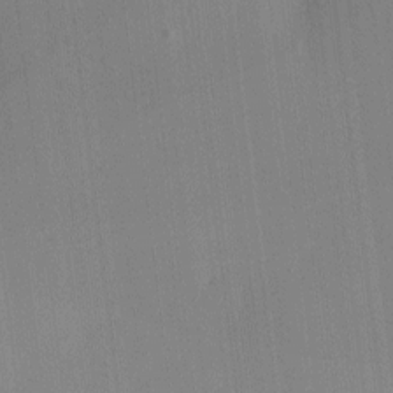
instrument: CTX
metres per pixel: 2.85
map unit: eHh
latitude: -3.8422
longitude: 17.3699
